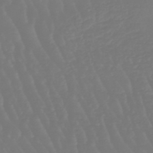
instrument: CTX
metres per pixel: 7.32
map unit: eHb
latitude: -46.8030
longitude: 79.5777
